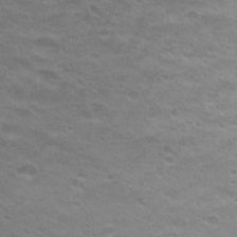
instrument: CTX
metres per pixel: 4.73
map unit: Hto
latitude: 25.8583
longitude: -29.5560
